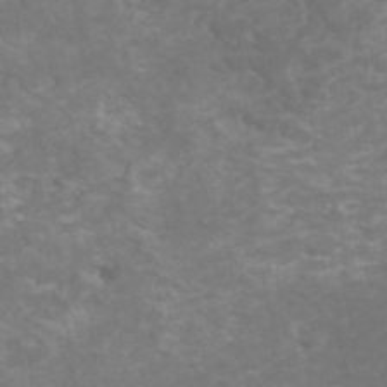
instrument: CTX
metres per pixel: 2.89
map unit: HNhu
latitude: 1.8205
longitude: -0.2333
